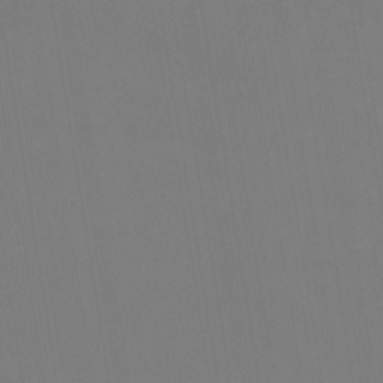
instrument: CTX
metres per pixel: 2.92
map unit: Nhu
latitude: -13.3699
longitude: -51.6316
